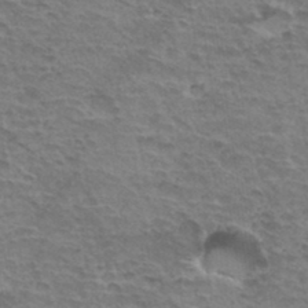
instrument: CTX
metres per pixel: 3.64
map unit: Hto
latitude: 35.2159
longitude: -43.9150
